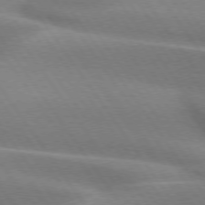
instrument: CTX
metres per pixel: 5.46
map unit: lApd
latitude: 74.7246
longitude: -63.8962
